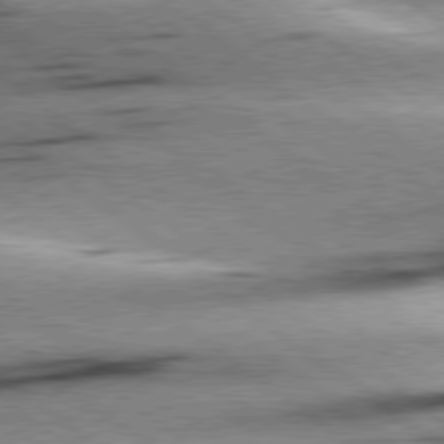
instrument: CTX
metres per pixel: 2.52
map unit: Hpe
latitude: 78.8947
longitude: -154.5168
